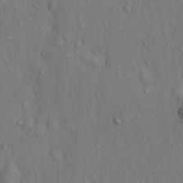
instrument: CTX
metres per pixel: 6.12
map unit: Hto
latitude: 14.3090
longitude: -57.9339
